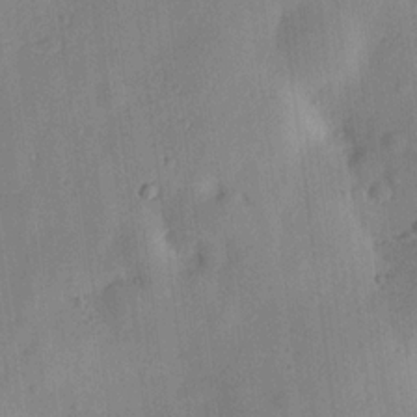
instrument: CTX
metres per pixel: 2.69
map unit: lHvf
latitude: 14.8002
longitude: 179.4643
